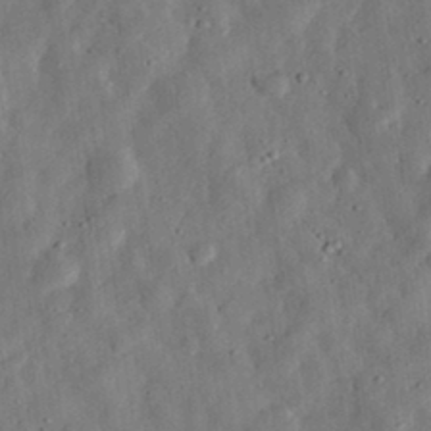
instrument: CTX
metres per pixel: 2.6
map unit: eHh
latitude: 32.8002
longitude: -75.1592
